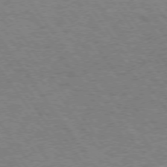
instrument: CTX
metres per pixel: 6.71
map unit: Hpe
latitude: 73.1026
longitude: -140.8191
